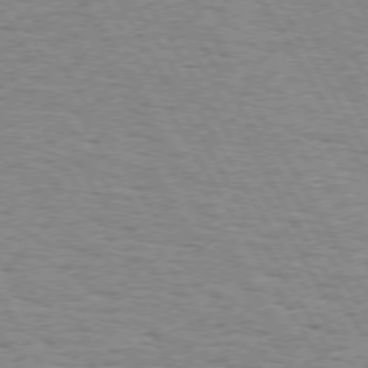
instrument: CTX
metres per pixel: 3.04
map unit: Hpe
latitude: 73.2348
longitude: -142.9325
